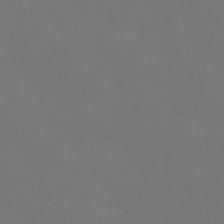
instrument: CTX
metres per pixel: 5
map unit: Htu
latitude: -13.7667
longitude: -48.1578
